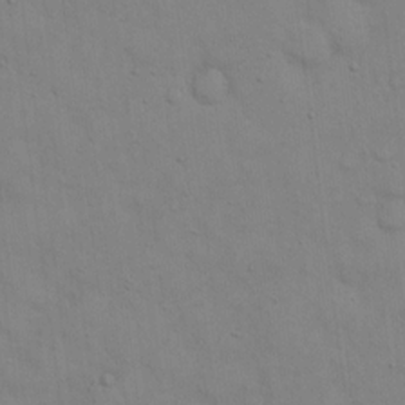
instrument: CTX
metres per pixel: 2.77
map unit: eHh
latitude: 16.0822
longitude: -62.5924
